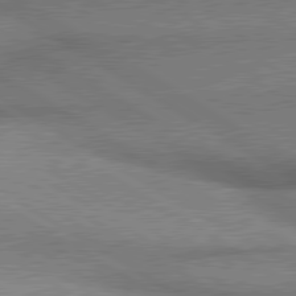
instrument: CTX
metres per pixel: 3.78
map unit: lApd
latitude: 80.4790
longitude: 164.7652
